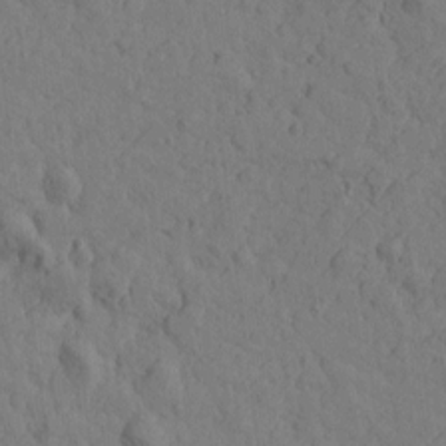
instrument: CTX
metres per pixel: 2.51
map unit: Htu
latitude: -1.2187
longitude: -175.6505
